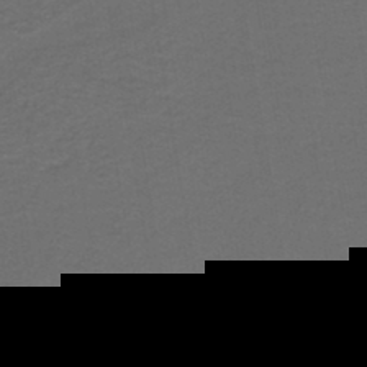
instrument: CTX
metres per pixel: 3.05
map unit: lHb
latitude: -43.8989
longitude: 53.3698
